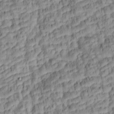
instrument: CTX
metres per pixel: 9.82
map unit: lAa
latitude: 6.3845
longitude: -115.7638
